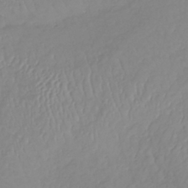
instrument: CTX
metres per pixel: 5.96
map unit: lHb
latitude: -37.1053
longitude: 69.7666
